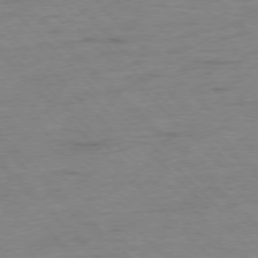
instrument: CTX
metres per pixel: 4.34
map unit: Ap
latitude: -77.2943
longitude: -89.1781
